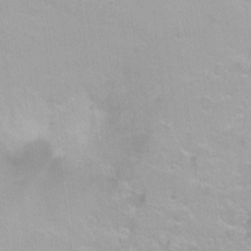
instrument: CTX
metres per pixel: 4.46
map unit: Ht
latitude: 2.9891
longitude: -33.9339
